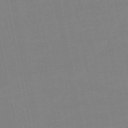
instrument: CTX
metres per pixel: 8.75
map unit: lHb
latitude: -49.1809
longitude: 75.7856
